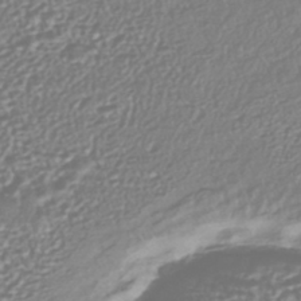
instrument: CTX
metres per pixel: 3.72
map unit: HNhu
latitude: -44.1606
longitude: 106.3684
